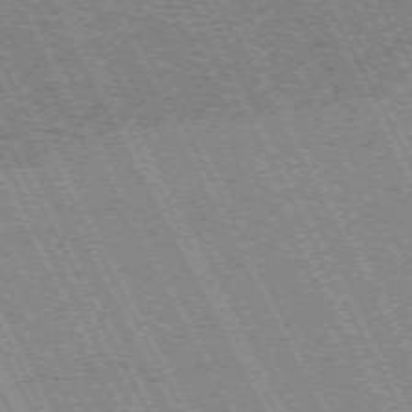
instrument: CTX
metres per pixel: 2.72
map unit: Hpe
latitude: -71.1431
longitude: 14.7086
